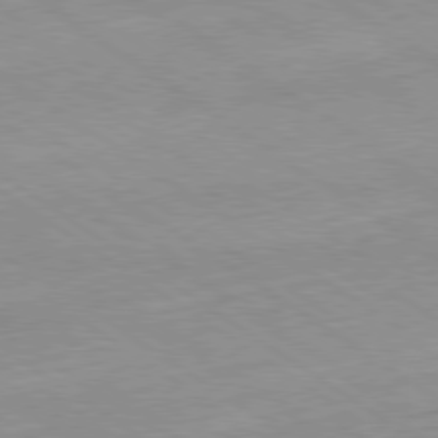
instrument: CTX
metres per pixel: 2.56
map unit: Hpe
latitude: -80.5952
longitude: 23.4266
